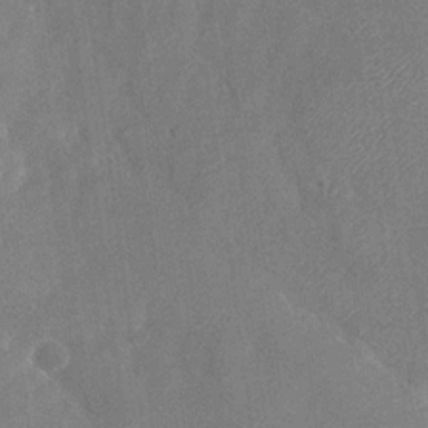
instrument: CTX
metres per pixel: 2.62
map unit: Nhu
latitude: -28.3495
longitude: -58.6868
